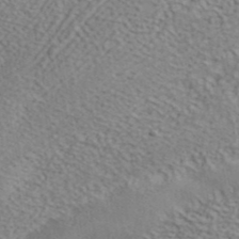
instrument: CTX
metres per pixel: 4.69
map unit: ANa
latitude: 41.5938
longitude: 55.4643
